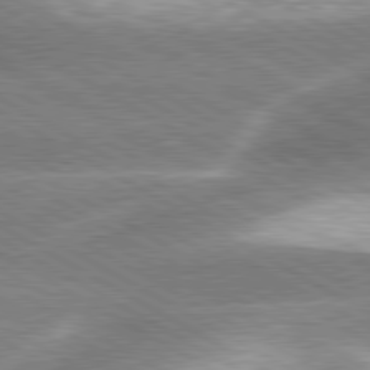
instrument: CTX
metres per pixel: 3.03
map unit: lApd
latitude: 80.2711
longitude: -120.9892
